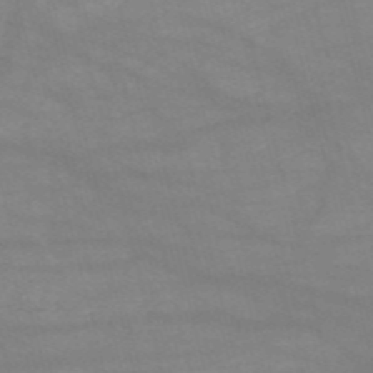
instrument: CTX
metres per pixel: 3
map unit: HNb
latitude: -54.4251
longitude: -41.0458
